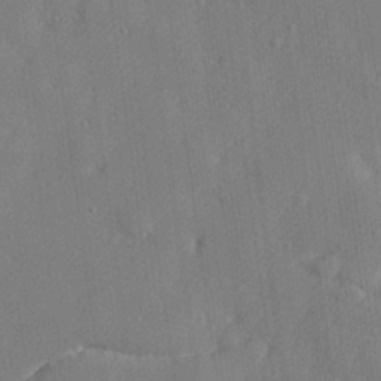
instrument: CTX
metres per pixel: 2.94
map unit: lHvf
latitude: 24.5545
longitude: 142.8785
